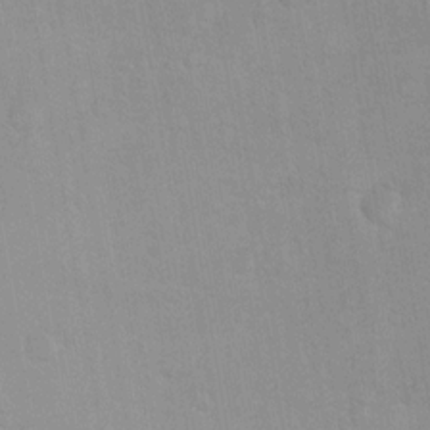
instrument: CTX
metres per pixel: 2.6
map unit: Ave
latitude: -11.0487
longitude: -120.6491
